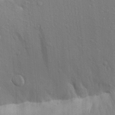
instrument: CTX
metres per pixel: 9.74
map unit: Aa
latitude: 20.4223
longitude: -149.7639
